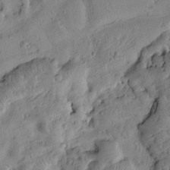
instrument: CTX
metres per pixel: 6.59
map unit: Htu
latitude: 2.8380
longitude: 178.5196
